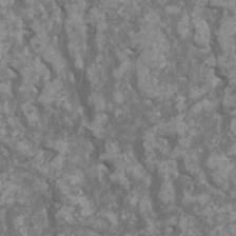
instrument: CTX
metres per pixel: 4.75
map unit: HNhu
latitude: 1.9717
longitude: 7.0108
